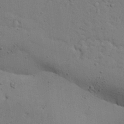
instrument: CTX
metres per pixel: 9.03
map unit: Aa
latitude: 27.7072
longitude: -130.2712
